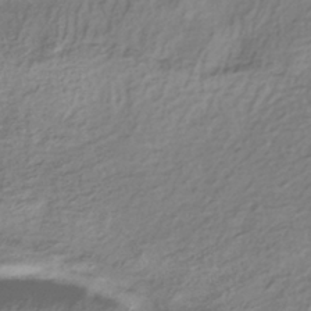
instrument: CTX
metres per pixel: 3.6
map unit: HNhu
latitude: -41.3509
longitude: 99.5777
